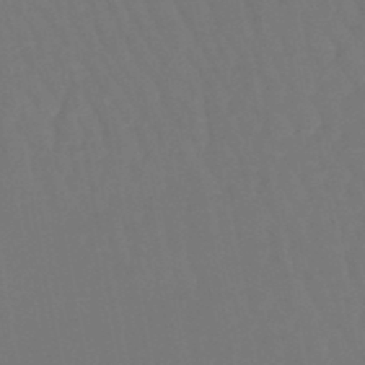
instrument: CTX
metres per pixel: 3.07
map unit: lHb
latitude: -47.1242
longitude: 77.7856
